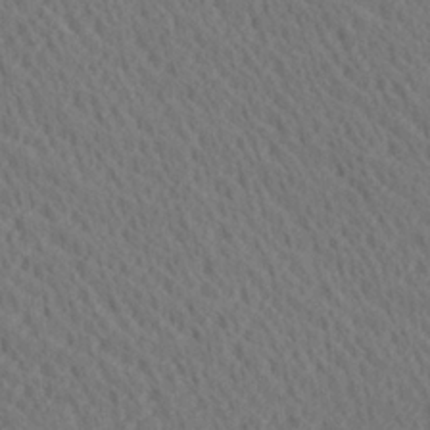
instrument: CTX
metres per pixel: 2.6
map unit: Ave
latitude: 20.5168
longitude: -139.4048
